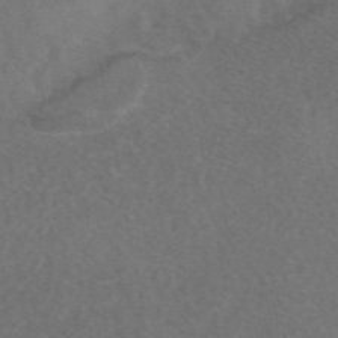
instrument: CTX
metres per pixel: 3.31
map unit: eAb
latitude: 48.0444
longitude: 118.9731
